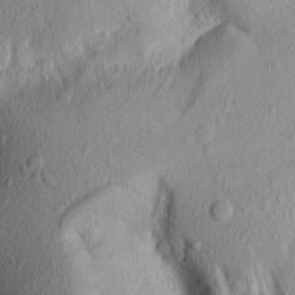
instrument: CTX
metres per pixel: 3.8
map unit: Aa
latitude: 15.7261
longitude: -143.9528
